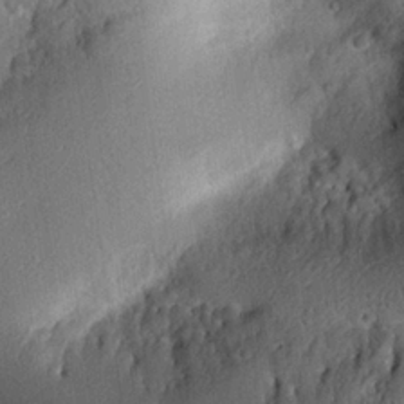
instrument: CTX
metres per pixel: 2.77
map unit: eHh
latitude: 24.8002
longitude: -78.6491
